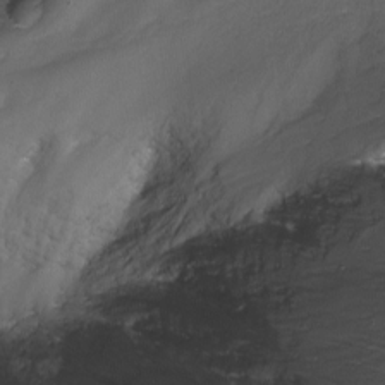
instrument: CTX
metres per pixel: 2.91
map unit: Nhu
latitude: -9.9367
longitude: -76.9702
